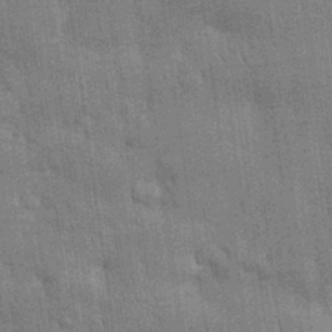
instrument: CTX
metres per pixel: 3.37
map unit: Nhu
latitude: 28.1955
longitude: -67.9717
